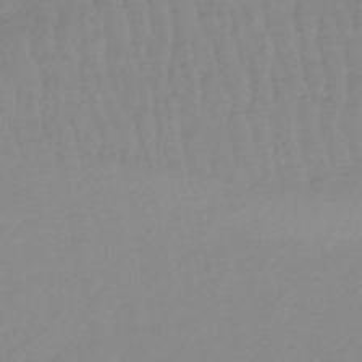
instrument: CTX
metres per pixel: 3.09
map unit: lHb
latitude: -48.5196
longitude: 77.2565
